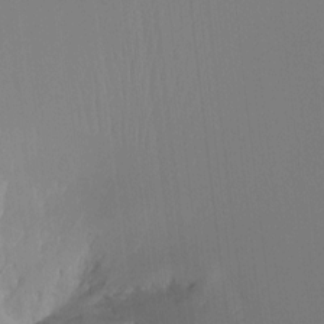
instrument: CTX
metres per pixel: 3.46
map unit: Ht
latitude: -16.1984
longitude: -45.9339
